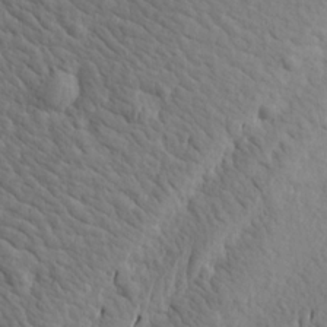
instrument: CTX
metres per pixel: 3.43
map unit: Aa
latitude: 19.3103
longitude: -141.4993
